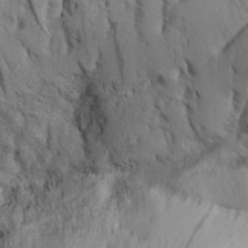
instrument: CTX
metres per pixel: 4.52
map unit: Aa
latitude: 27.7261
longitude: -134.1766
